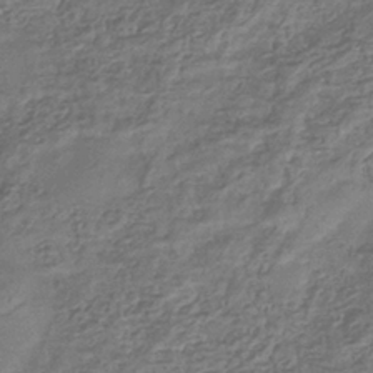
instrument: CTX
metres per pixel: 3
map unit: eHb
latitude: -35.1998
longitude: 80.1039
